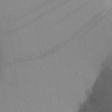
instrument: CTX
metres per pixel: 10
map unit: Aa
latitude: 27.2159
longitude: -139.2348
